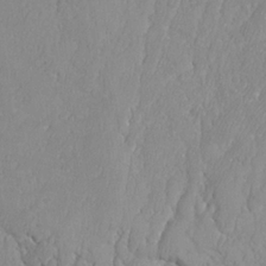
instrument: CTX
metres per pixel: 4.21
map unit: Aa
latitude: 23.3293
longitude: -127.5560
